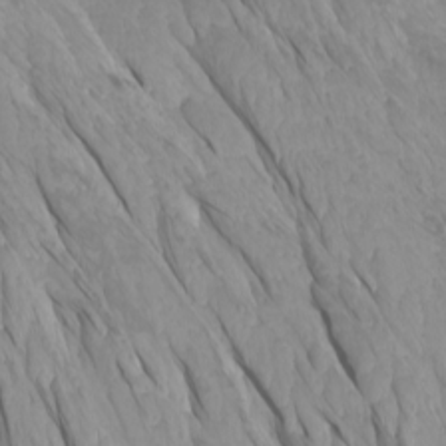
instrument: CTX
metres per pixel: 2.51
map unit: Htu
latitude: -4.3873
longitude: -72.9136
